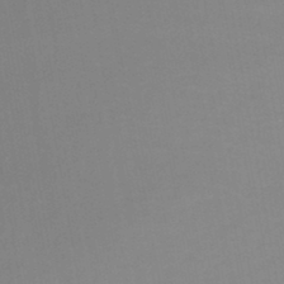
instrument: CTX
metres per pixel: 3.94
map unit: lHb
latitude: -44.9164
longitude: 77.3510
